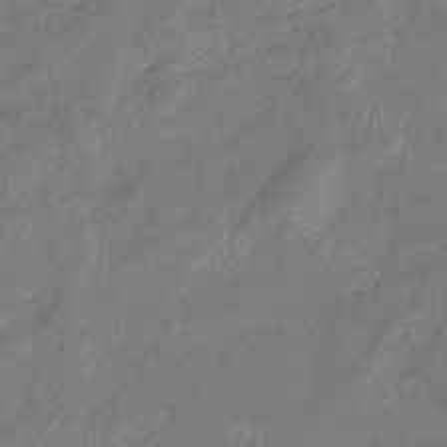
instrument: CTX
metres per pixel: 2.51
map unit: lHb
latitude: -41.3132
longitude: 79.2754
